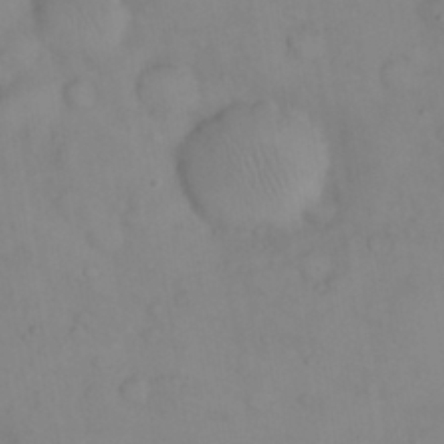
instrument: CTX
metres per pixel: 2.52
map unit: Nhu
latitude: 23.8961
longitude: -62.3656
